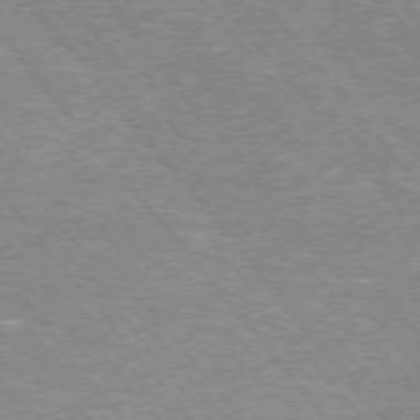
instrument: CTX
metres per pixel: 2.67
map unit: Hpe
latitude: 73.2915
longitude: -142.1767
